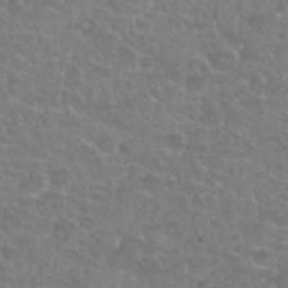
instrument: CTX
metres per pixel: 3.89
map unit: Nhu
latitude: 27.6127
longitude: -52.7435
